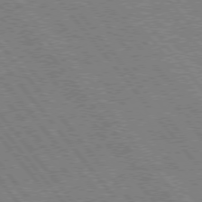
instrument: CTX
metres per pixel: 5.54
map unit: Hpe
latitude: 75.1781
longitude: -150.1955
